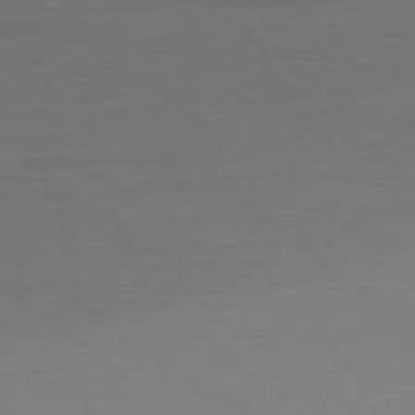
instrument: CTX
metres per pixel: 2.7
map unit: Ap
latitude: -78.1794
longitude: -95.8395
